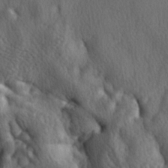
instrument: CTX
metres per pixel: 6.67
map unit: lAa
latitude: -4.9730
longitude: -124.4790
